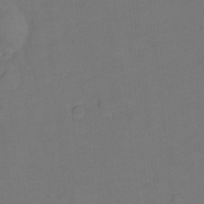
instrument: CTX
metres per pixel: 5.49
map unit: Hto
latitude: -0.1795
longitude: -33.5560
